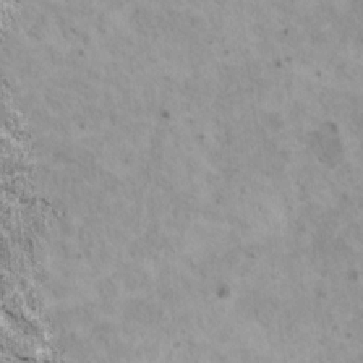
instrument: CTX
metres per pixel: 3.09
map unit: HNhu
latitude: 3.6127
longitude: 4.3117
